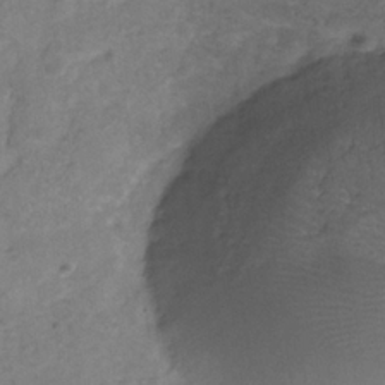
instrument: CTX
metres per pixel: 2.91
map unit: Hve
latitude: -34.1795
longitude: 89.7666
